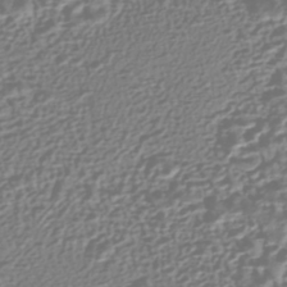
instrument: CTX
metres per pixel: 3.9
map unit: HNhu
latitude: -43.8800
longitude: 106.6708
